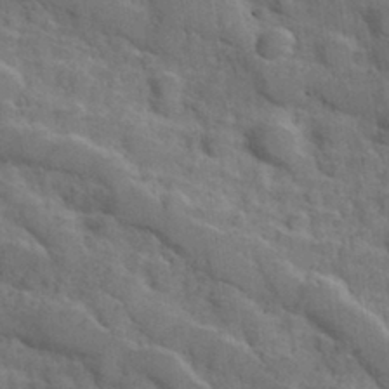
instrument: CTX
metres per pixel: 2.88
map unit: Hve
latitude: 31.5560
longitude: 151.4076
